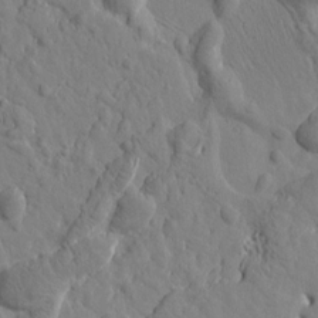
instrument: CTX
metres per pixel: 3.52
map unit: Htu
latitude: 2.1200
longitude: 179.0864
